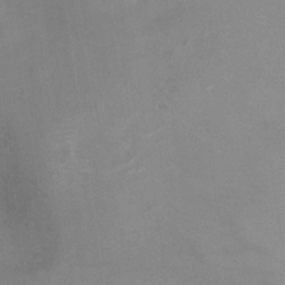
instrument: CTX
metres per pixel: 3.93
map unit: Ht
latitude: -9.1620
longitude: -28.3089
